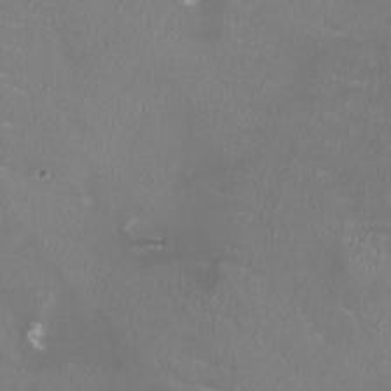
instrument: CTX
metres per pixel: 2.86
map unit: HNhu
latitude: 0.4223
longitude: -3.0647
